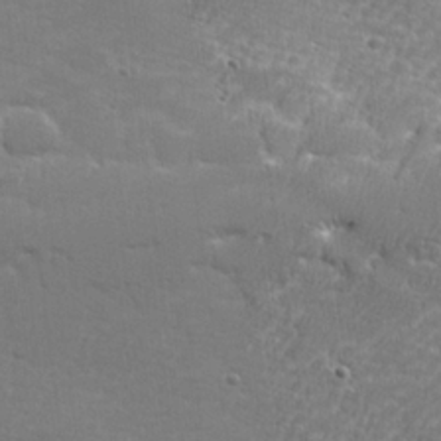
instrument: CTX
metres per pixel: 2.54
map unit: lHvf
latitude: 24.8380
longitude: 141.1809
